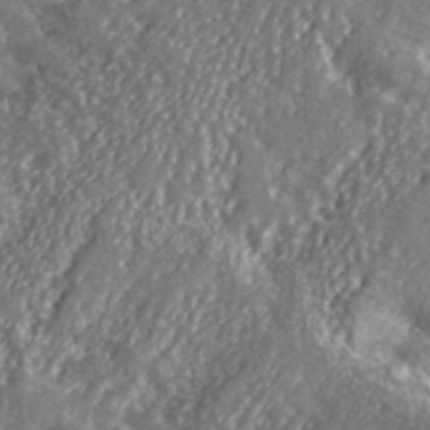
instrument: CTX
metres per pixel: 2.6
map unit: lHvf
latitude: 41.6882
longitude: -89.6883
